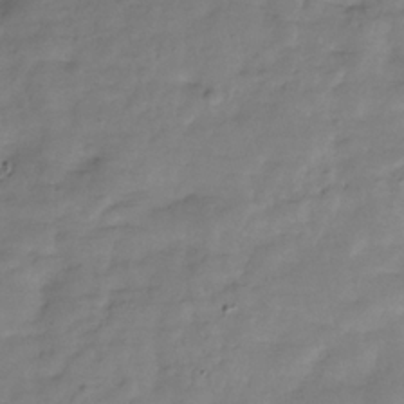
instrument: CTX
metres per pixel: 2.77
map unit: Hve
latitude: -31.1809
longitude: 91.5210
